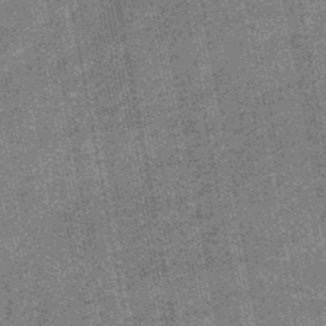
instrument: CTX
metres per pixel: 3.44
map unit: HNb
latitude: -48.5196
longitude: -38.7813
